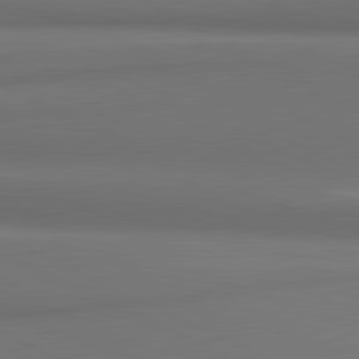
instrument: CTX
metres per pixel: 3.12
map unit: lApd
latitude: 81.6883
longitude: 173.3132
